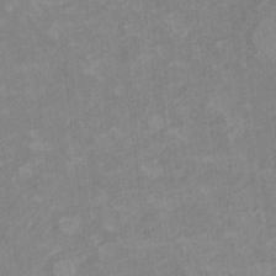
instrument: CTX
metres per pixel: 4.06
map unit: Hto
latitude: 7.3671
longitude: -37.0459
